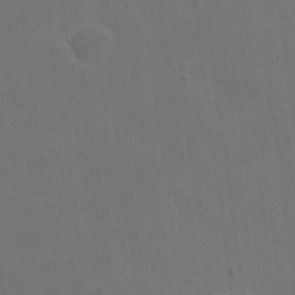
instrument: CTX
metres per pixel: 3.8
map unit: eHh
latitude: 19.9528
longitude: -66.4223
